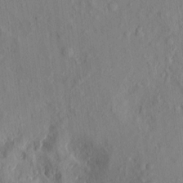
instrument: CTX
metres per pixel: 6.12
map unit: eHh
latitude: 5.4426
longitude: -73.3671
